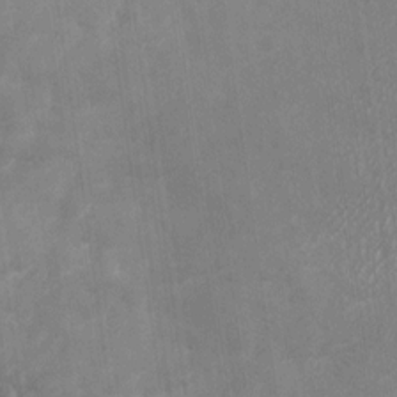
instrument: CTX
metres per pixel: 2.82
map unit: Nhu
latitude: -27.9556
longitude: -74.8002
